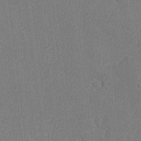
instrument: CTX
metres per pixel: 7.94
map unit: lAvf
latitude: -8.2928
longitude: -113.7072
